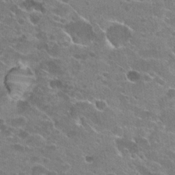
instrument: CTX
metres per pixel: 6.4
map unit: Hto
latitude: 23.1970
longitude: -42.7624
